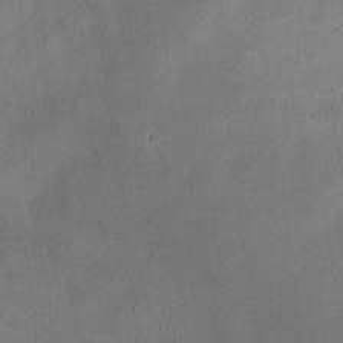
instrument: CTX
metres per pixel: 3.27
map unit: HNhu
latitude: -2.6140
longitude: -7.5182
